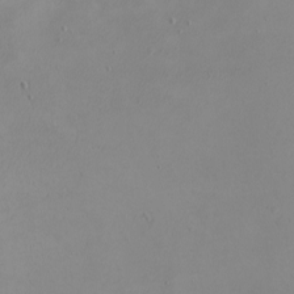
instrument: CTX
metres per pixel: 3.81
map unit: eHh
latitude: -5.4076
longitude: -80.5168
